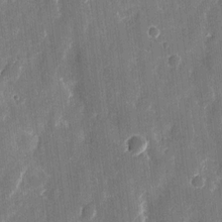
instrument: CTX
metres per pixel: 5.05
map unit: eHh
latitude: 11.9339
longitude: -72.5924
